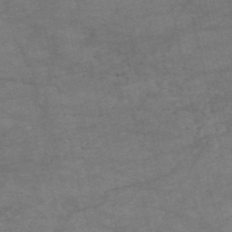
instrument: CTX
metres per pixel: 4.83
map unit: HNb
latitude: -54.7274
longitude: -44.2900
